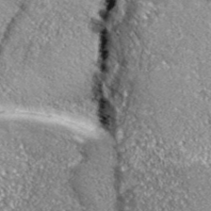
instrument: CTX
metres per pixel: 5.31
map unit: eHh
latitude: 43.2915
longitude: -90.0444
